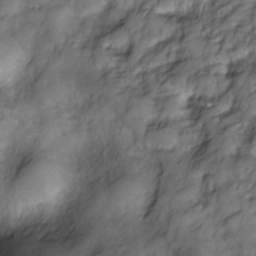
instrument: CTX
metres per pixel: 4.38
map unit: Nve
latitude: -26.8974
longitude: -148.8380
